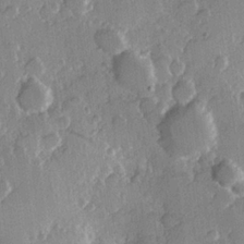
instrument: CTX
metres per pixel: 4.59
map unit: Hve
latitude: 22.7813
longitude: 149.2754
